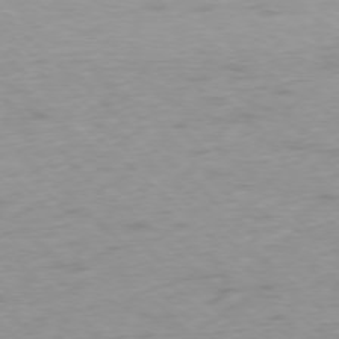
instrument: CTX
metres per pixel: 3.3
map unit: Ap
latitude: -77.6155
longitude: -79.4994
